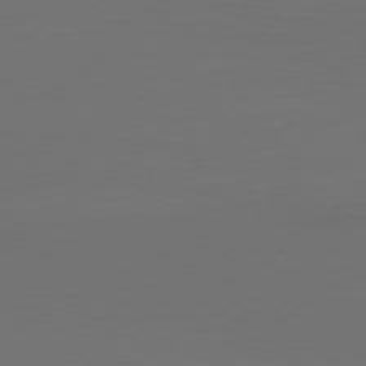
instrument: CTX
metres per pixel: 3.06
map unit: Hpe
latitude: 75.9906
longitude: -128.9325
